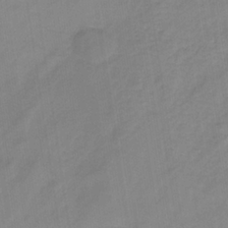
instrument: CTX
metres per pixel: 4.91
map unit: HNb
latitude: -34.0472
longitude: 57.0864
